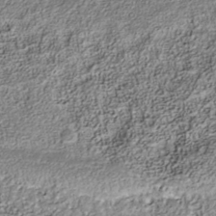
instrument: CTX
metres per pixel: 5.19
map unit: Nhu
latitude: -40.8597
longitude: -84.0444
